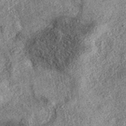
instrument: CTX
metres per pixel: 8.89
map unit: eAb
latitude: 37.3670
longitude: 107.0675
